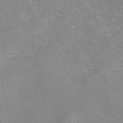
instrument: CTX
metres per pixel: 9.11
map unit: eAb
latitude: 42.2523
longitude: 107.0298
